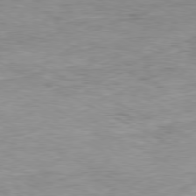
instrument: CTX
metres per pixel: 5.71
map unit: Ap
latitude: -80.2740
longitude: -75.4049
